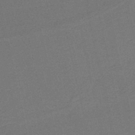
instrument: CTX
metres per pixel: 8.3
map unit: lHb
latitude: -39.3132
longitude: 54.7463
